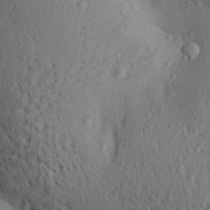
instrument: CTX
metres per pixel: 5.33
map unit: Aa
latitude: 28.3656
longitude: -131.7639
